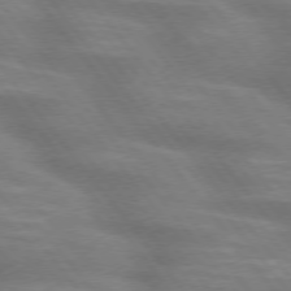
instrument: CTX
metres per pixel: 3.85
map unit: lApd
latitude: 74.9892
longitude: -58.5357
